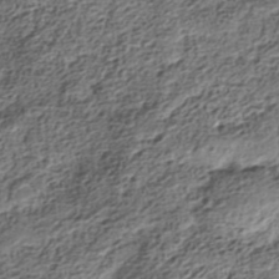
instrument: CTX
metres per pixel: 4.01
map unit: Nhe
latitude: -38.8219
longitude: -148.2523
